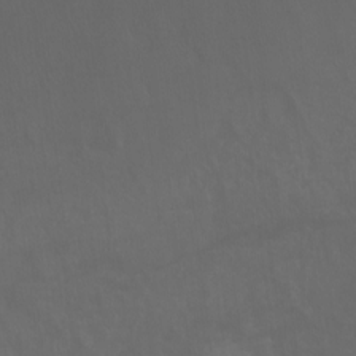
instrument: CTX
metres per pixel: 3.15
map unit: Ht
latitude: -7.8233
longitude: -38.8569
